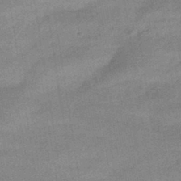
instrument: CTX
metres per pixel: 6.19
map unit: HNhu
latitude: -42.5762
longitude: 90.6519
